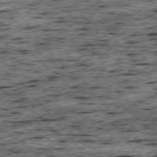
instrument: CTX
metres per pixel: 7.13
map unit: Ap
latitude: -75.4833
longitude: -92.6112
